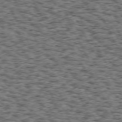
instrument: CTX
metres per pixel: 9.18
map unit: Hpe
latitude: 71.9906
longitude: -126.5168
